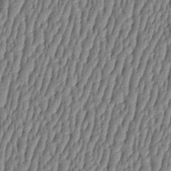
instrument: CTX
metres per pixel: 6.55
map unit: HNhu
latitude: -3.6343
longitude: 13.7100
